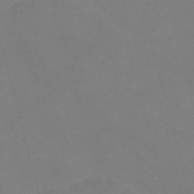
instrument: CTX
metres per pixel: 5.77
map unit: Nve
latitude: -58.7085
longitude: 62.0472
